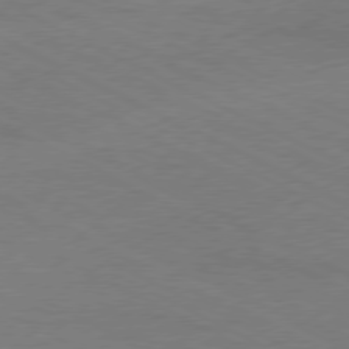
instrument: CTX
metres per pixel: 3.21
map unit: Ap
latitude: -76.9731
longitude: -74.4412
